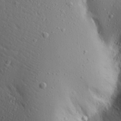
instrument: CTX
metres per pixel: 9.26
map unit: Aa
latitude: 17.9528
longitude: -147.6127
